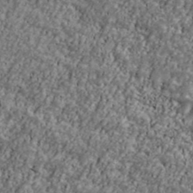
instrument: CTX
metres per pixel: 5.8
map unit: Ave
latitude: 42.0255
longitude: -111.4049
